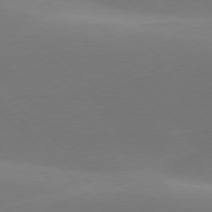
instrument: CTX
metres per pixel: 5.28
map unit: lApd
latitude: 77.5560
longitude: -51.0647
